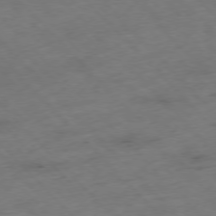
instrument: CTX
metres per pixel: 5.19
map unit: Hpe
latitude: -76.9731
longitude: -17.1403
